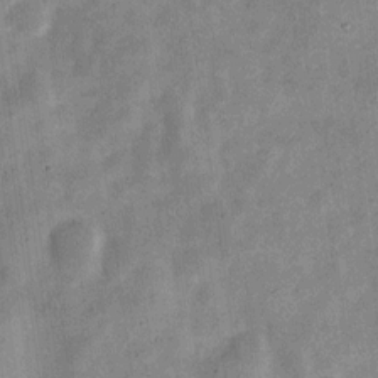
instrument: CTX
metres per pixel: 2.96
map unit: Nve
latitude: -24.1417
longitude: 106.6708
